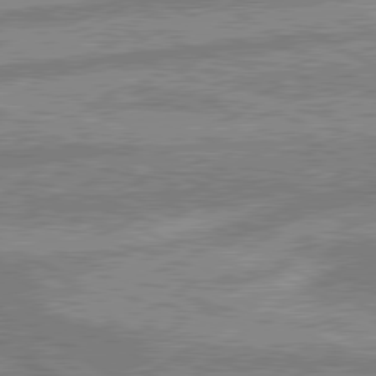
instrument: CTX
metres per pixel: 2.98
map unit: lApd
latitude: 80.0822
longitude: -171.9339
